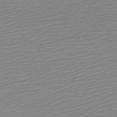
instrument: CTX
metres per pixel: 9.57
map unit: HNb
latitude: -54.1984
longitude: -44.2522
